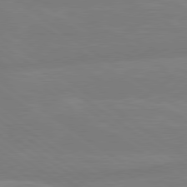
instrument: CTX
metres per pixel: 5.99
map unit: lApd
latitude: 79.1403
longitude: -149.7261
